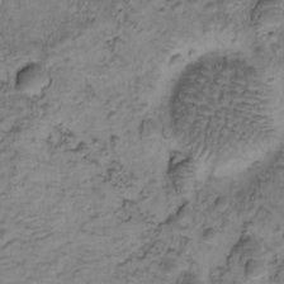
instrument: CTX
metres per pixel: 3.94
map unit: eHh
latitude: -0.5952
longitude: 16.8030
